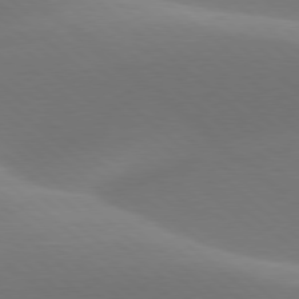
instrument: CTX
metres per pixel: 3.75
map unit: lApd
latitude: 78.1011
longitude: -51.6316
